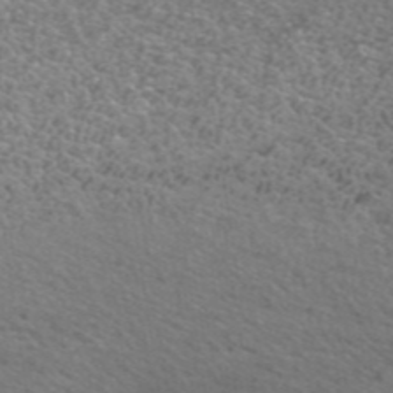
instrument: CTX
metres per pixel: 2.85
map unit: ANa
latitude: 42.0822
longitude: 25.7289
